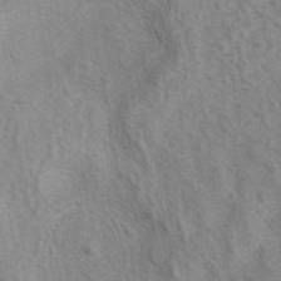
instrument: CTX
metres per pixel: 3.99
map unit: eAb
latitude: 40.7435
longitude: 106.6708
